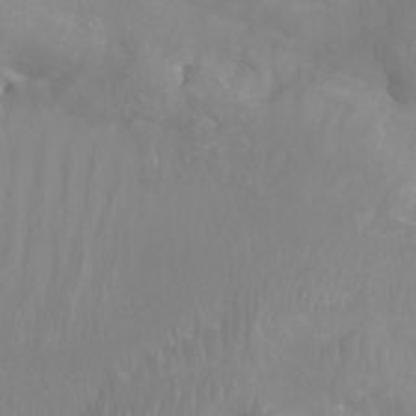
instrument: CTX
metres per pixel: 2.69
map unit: Aa
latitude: -8.3873
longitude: -78.4412
